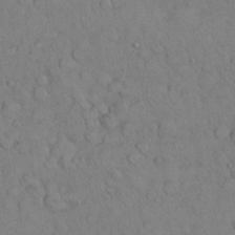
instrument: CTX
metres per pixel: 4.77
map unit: Nhu
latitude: 28.4412
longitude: -70.5357
